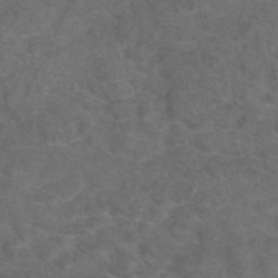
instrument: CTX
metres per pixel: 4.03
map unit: eAb
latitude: 47.6883
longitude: 109.9556
